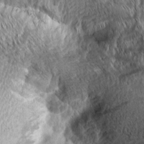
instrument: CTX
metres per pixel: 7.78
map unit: Aa
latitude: 8.2145
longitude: -130.9136
